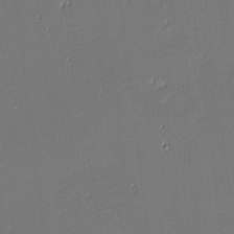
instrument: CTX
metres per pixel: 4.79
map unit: eHh
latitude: -3.5966
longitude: -83.2725
